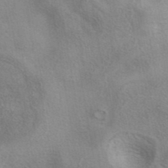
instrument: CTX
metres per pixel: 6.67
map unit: eAb
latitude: 40.6490
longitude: 105.9178
